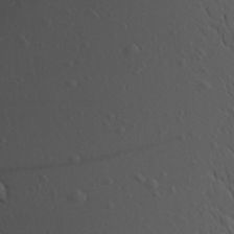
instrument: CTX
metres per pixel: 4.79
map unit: Ave
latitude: 23.2726
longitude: -135.2915
